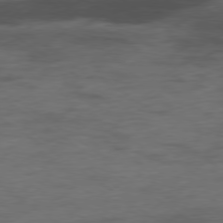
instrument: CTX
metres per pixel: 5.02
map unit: Hpe
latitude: -78.9163
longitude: -16.7813
